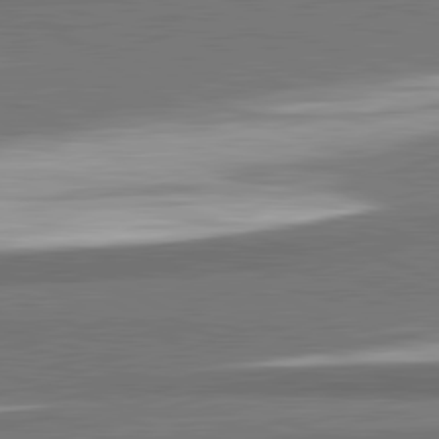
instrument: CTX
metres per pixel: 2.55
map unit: lApd
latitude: 81.9717
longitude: 175.2187
